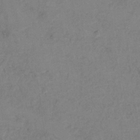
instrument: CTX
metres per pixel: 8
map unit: Hto
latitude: 6.9136
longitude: -35.4426
